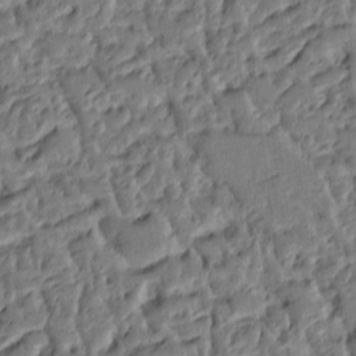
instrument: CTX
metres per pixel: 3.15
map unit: Ht
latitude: 8.7435
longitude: -77.7449
